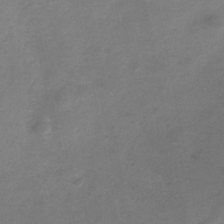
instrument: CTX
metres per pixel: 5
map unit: Nhe
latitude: -32.4818
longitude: -88.0255
